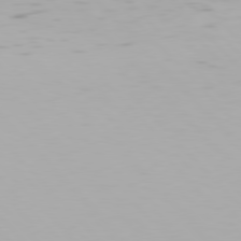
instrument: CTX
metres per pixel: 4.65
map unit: Hpe
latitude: 77.4615
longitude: -166.5168
